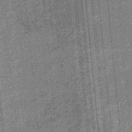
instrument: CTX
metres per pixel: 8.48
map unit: eHb
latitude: -32.5007
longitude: 73.8233
